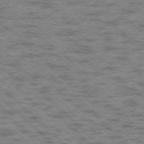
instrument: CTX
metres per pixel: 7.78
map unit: Ap
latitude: -76.2739
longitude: -80.2333
